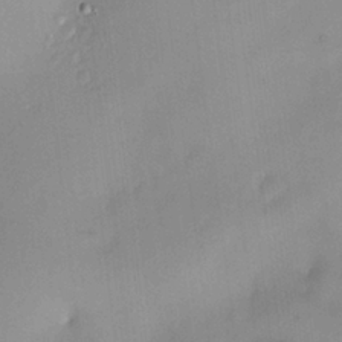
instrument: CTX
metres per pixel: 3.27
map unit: HNhu
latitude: 6.3278
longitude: 13.5966
